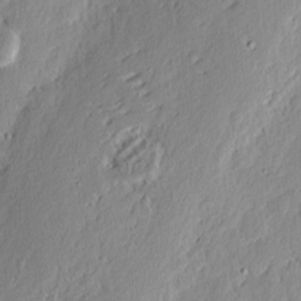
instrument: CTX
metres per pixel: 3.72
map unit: eHh
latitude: 2.6679
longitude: -77.7260
